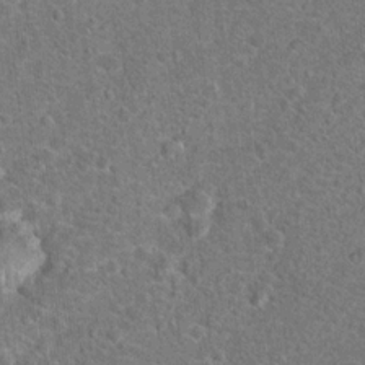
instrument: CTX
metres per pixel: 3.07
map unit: Hto
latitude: 18.0444
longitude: -42.5357
